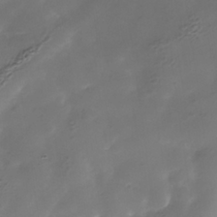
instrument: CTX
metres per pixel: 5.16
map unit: Nhe
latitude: -38.9164
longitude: -117.0081
